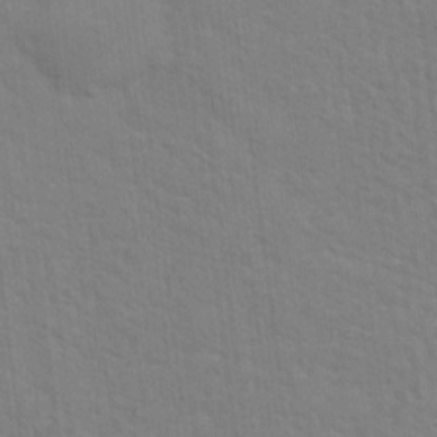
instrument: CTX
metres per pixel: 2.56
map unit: Hto
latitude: 16.7057
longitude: -38.2711
